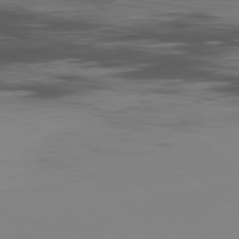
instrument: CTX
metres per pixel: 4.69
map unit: Hpe
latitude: -78.2172
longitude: 15.1620
